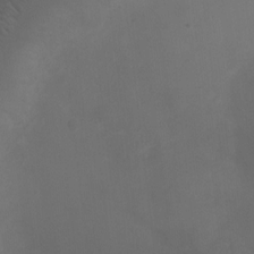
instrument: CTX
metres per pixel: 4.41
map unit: Ht
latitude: 1.9528
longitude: -22.4790
